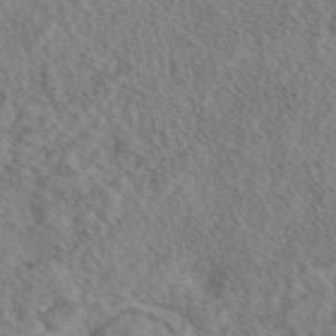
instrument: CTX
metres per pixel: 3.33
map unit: eAb
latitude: 43.1025
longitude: 108.1228
